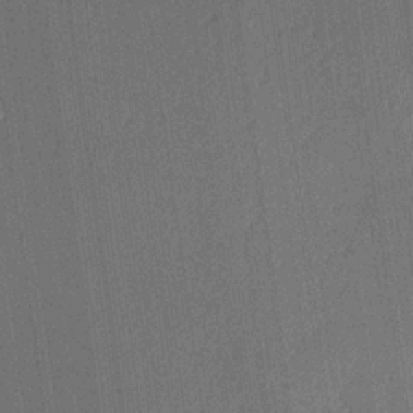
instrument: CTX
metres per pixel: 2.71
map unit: lHvf
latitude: 21.0648
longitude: 141.6911
